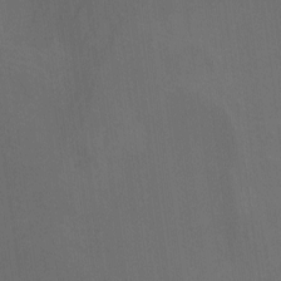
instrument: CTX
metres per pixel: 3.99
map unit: Nhu
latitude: -8.1039
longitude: -67.8394
